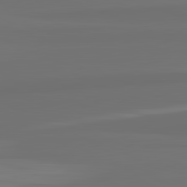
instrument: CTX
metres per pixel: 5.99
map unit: lApd
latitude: 82.5545
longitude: 159.3131
